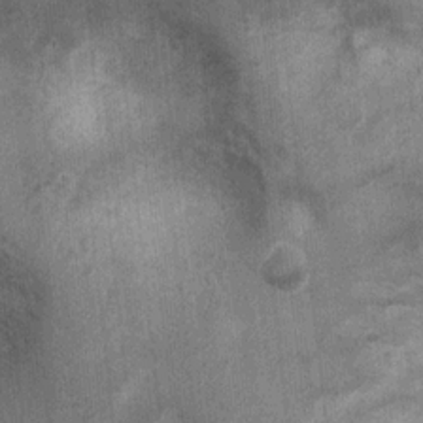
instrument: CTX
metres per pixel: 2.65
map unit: Ht
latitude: 2.2522
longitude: -19.2159
